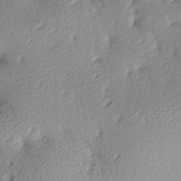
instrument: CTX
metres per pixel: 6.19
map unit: lAa
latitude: -9.8422
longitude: -125.1025
